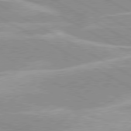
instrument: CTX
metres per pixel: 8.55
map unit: lApd
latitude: 80.1011
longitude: -124.3089
